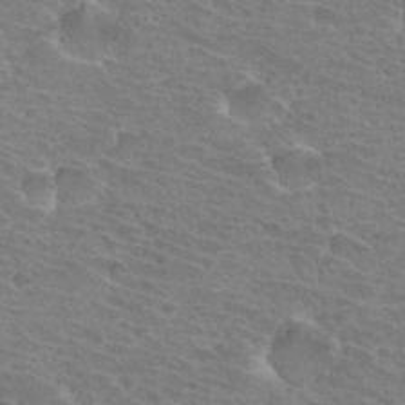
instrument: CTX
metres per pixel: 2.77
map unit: Hto
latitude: 32.6302
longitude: -41.6504
